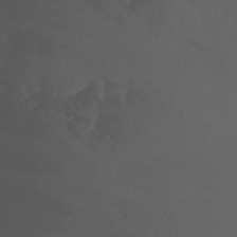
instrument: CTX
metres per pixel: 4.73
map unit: Ht
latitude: 1.7071
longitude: -35.4993
